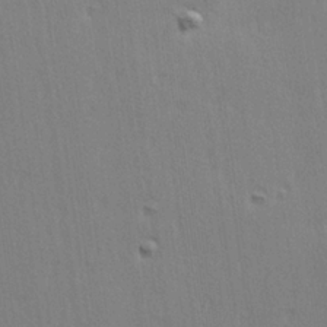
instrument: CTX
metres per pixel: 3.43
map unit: Hve
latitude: 25.5560
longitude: -93.8205
